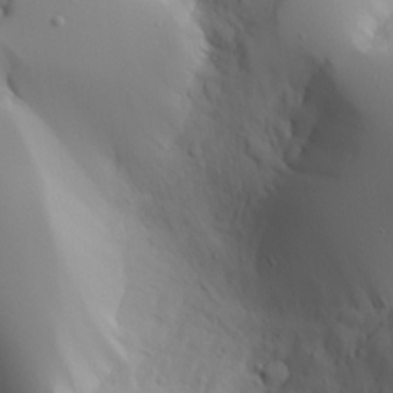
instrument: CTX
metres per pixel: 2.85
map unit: Aa
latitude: 25.0458
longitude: -127.1592
